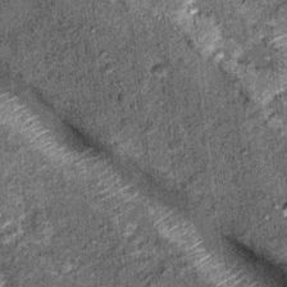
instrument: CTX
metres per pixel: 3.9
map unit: Nhu
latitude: 15.8962
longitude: -32.0255
